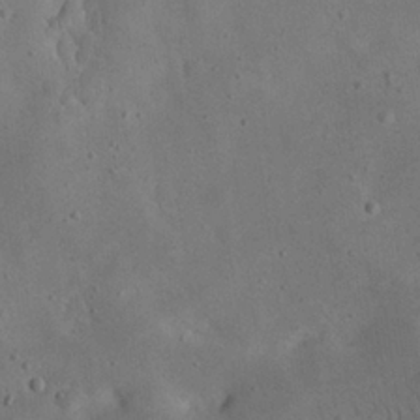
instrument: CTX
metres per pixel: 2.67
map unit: eHh
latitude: 24.9513
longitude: -67.4993
